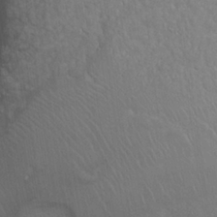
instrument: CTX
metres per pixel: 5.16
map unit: Ht
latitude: 0.6679
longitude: -32.2900
